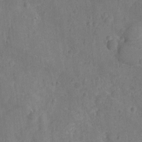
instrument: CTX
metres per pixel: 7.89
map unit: Ht
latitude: -11.5777
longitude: -24.6112
